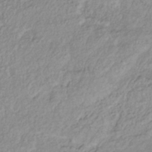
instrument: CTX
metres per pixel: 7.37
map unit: lHb
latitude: -39.5210
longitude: 71.3510
